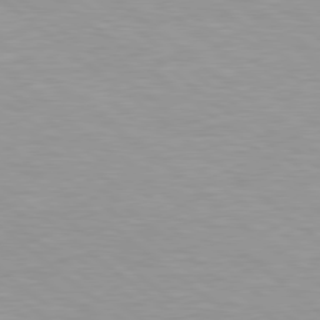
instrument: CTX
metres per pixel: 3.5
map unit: Hpe
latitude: 78.5546
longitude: -151.2915
